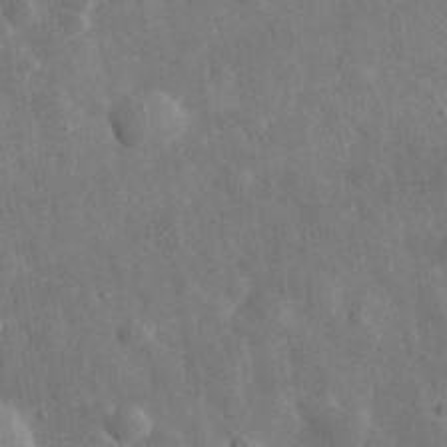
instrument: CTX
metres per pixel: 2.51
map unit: eHh
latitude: 32.6302
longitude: -77.7638
